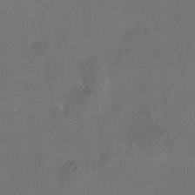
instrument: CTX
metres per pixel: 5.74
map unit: HNhu
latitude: 6.4034
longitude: 7.2187
